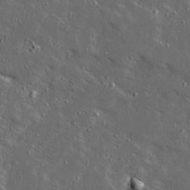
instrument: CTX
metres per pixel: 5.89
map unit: Ave
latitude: 15.0270
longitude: -138.4790
